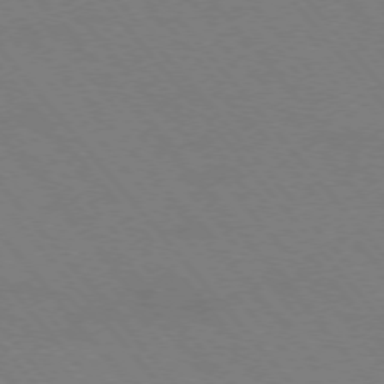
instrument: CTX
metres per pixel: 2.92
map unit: Hpe
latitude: -76.0283
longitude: -13.3293
